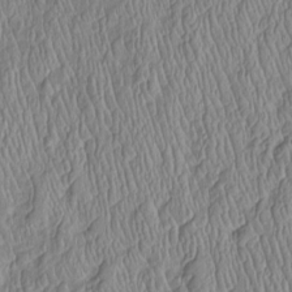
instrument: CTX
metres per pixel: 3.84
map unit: Htu
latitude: -5.8989
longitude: 155.5210
